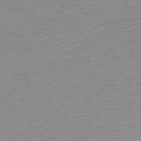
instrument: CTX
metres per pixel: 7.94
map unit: Ap
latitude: -76.5385
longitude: -63.7450
